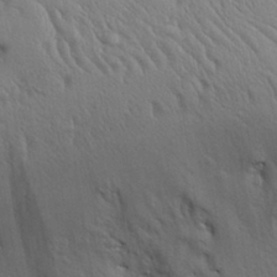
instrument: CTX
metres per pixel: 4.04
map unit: Aa
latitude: 31.0459
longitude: -144.9325
